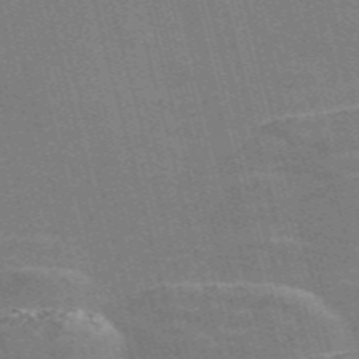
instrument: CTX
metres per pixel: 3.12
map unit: Nve
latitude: -58.4062
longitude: 62.3306
